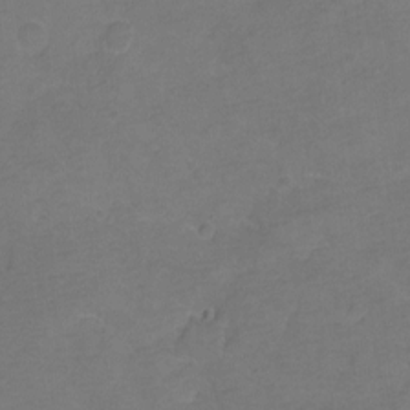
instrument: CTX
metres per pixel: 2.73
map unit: Hto
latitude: 3.1214
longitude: -33.0081
